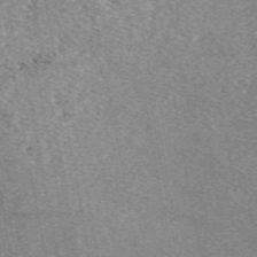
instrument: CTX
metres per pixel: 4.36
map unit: eAb
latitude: 49.1970
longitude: 108.8975
